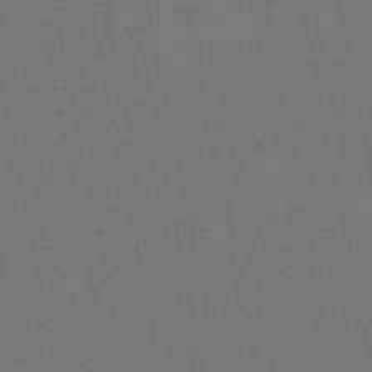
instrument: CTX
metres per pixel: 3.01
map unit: lHb
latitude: -46.5951
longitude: 67.4832
